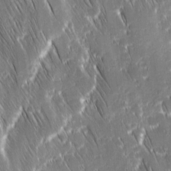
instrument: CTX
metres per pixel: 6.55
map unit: Ave
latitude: 9.1214
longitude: -104.7624
